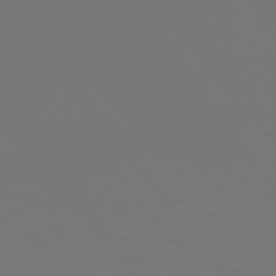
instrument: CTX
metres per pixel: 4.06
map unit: Ap
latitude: -75.3699
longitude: -83.9339
